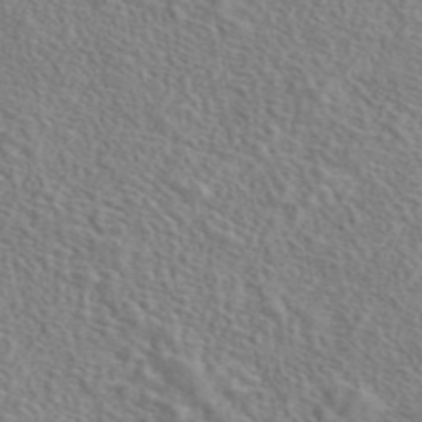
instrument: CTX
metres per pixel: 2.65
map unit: eAb
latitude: 42.9514
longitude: 113.1431
